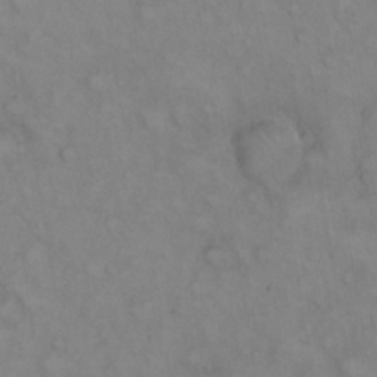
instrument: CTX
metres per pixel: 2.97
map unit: eHh
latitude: 22.7246
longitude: -61.9528
